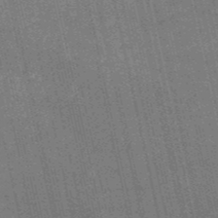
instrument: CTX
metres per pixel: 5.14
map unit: HNb
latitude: -51.7666
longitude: -41.4804
